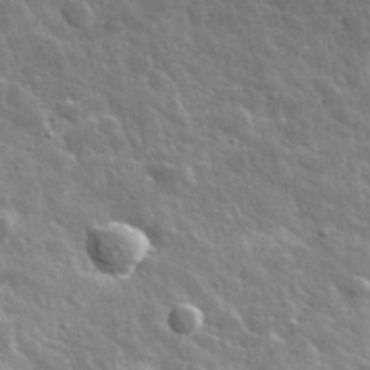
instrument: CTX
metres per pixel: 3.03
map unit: lHvf
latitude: 36.0822
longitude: -88.8947
